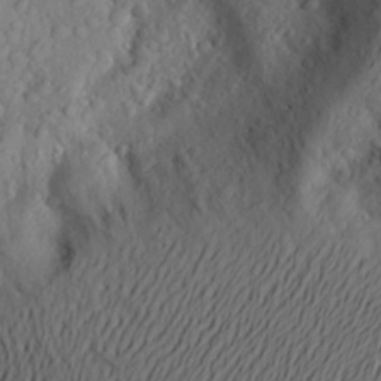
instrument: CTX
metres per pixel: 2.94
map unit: Aa
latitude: 25.1403
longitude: -147.3104
